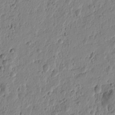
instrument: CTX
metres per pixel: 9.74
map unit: Htu
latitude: -0.8975
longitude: -177.6127
